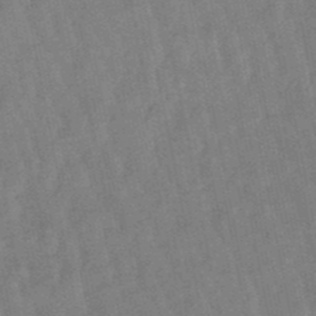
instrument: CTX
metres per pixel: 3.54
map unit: lHb
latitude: -48.8030
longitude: 78.1039
